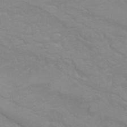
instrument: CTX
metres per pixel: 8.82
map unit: Ht
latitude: 6.5924
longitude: -35.9150
